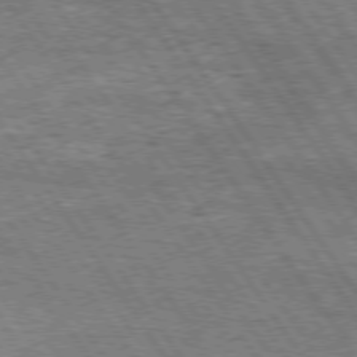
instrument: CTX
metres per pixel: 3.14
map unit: Hpe
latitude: 74.3089
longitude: -150.9324
